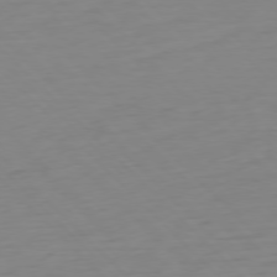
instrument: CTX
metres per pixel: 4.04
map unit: Ap
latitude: -77.3321
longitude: -78.5924
